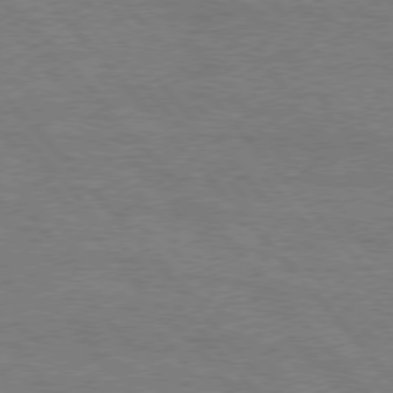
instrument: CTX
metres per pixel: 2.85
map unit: Hpe
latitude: 75.8205
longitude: -152.2712
